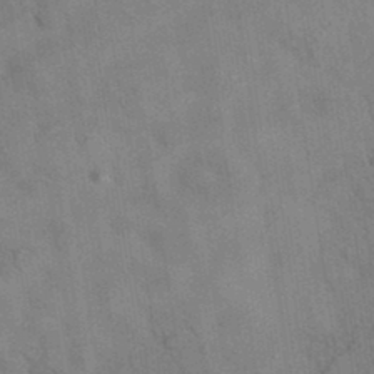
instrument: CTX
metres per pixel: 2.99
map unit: eAb
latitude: 34.6679
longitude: 110.0472
